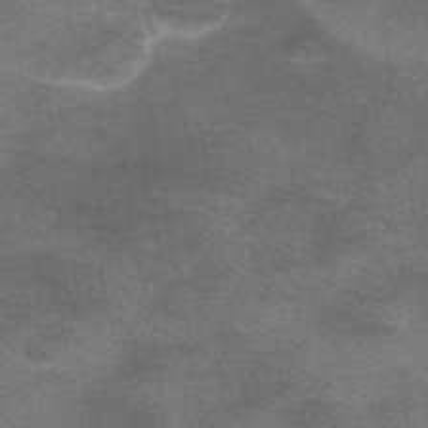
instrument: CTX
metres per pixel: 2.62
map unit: eAb
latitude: 44.4979
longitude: 104.1039
